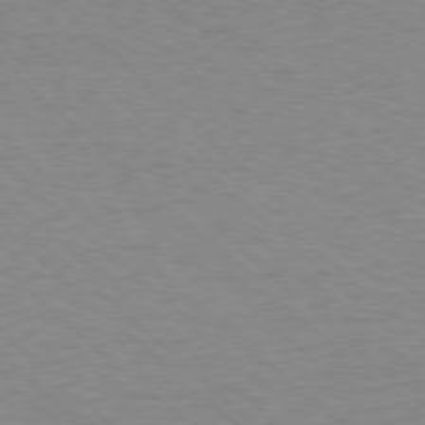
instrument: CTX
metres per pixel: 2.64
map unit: Ap
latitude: -78.3684
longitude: -68.6680
